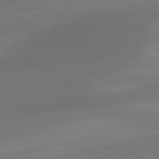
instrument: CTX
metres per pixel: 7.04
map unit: lApd
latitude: 81.0836
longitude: 128.8219
